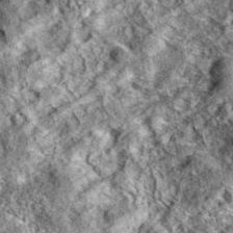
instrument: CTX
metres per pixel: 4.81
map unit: eAb
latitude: 37.0836
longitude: 110.0850
